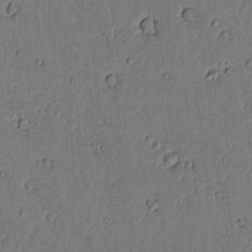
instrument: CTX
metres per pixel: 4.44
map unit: lAvf
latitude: 4.9892
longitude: 168.5951
